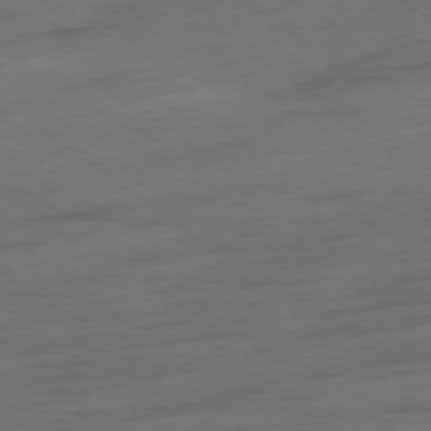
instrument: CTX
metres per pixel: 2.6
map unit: Hpe
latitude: -78.7463
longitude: -19.8205
